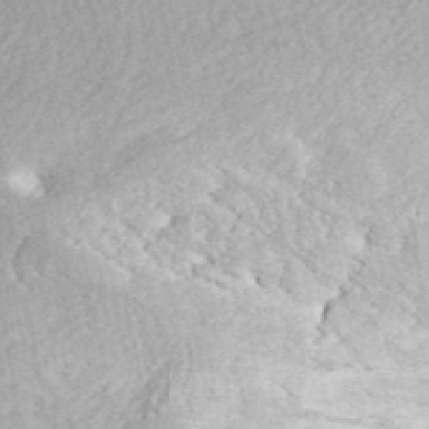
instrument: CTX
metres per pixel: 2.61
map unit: ANa
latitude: 44.9513
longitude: 20.7463
